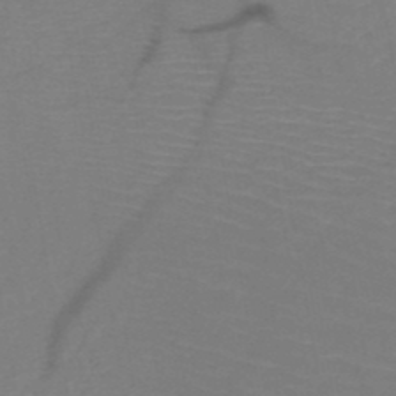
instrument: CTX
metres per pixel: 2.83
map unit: HNb
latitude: -49.8612
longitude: -44.8380
